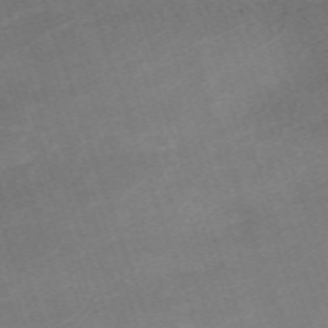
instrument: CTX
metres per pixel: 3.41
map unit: eHh
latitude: -64.1606
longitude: 50.2361
